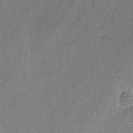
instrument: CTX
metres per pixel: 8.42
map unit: lAa
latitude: -11.0675
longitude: -125.2914
